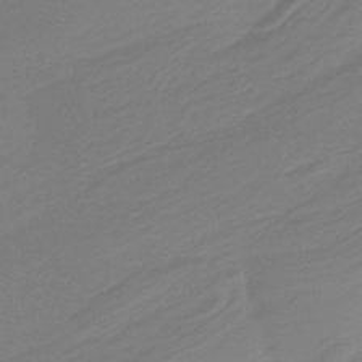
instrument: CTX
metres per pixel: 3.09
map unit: HNb
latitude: -37.1620
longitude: 55.0298
